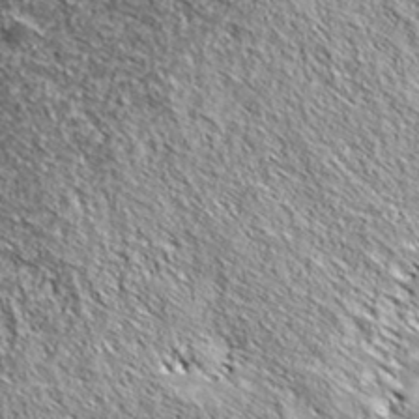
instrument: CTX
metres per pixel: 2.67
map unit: ANa
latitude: 39.8961
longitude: -90.8380
